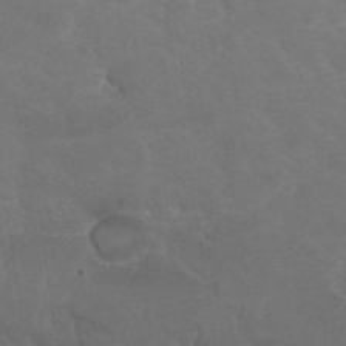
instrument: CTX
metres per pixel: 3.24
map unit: Hto
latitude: 33.1025
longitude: -45.6883
